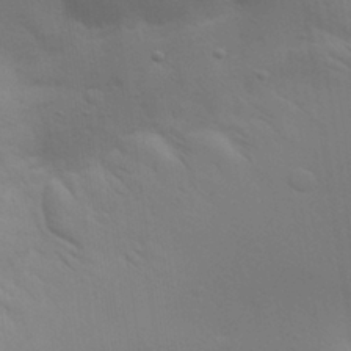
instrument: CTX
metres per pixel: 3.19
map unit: Aa
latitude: 28.5923
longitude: -144.5734
